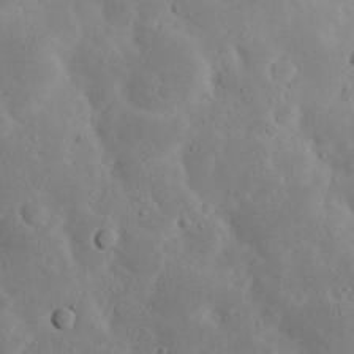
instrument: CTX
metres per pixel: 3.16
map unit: Nhu
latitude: 23.3859
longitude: -72.5546
